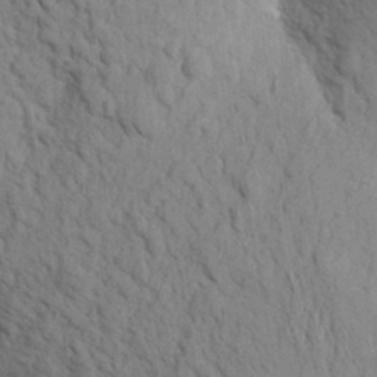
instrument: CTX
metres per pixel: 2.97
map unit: Aa
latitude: 20.0444
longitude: -149.5938
